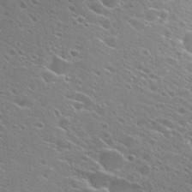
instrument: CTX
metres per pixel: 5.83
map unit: Hto
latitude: 26.4034
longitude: -44.8002
